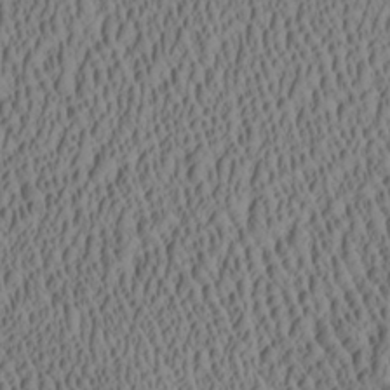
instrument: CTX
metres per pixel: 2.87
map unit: Aa
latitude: 27.0459
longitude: -136.9514
